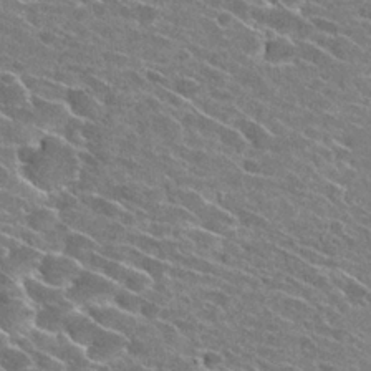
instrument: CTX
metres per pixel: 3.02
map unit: Hto
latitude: 26.3278
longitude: -42.7057
